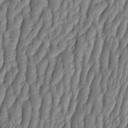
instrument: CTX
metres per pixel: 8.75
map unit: HNhu
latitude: -3.1809
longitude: 13.6533
